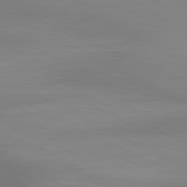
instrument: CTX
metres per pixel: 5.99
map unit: lApd
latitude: 80.6868
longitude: 132.2740
